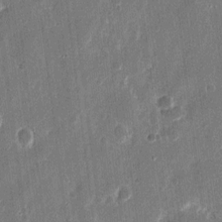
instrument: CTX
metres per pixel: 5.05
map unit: eHh
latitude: 12.5168
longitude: -73.3482
